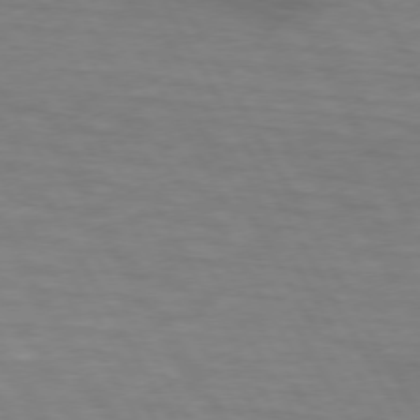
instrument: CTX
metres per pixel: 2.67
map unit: lApd
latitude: 73.9339
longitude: -65.4426
